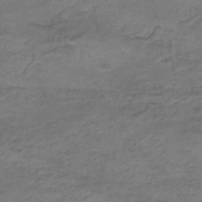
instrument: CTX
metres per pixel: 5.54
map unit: Nhe
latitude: -48.1984
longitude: -171.0836
